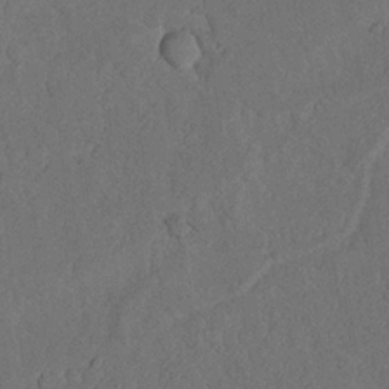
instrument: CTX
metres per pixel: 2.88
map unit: Nhu
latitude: 21.9150
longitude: -74.2145
